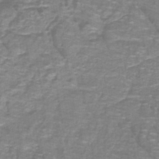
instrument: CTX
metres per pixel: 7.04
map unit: lHb
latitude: -41.9367
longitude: 55.2754
